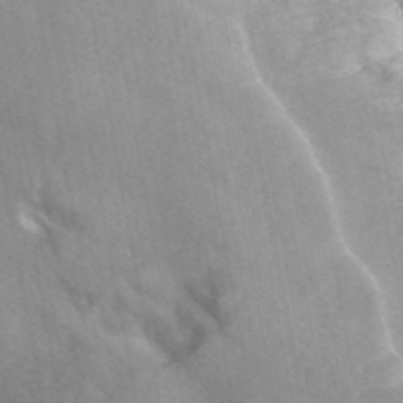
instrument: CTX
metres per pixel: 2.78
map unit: ANa
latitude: 41.8961
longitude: 16.4629
